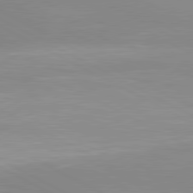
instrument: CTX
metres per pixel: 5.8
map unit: lApd
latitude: 80.7246
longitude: 134.9731
